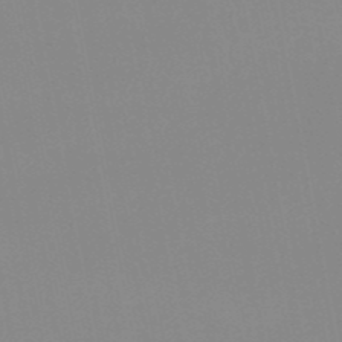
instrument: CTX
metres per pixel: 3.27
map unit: HNb
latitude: -51.0108
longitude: -51.2159
